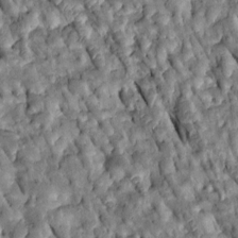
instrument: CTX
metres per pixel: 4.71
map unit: Htu
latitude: -0.7464
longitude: 148.3685
